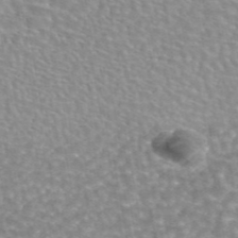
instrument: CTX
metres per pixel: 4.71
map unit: eAb
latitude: 44.4601
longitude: 106.5763
